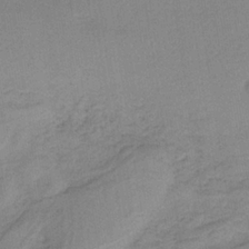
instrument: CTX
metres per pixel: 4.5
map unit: HNb
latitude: -34.3873
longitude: 59.1998
